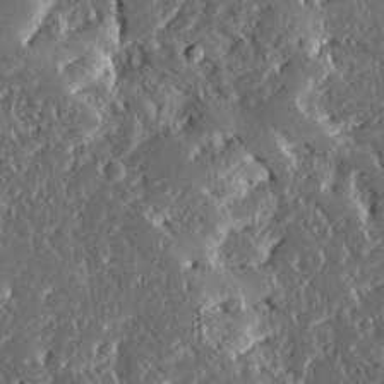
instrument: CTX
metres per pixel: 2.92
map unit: Ave
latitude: 15.0270
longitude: -139.0647
